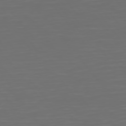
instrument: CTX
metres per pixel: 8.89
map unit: Hpe
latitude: 74.9514
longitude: -125.4237
